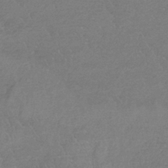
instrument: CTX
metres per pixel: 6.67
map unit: HNb
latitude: -35.5021
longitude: 55.8611
